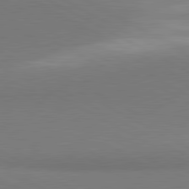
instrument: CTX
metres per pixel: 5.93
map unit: lApd
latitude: 81.2348
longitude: 159.0675
